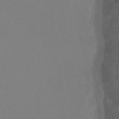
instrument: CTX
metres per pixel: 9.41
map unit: Ht
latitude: -8.6329
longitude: -31.8206
